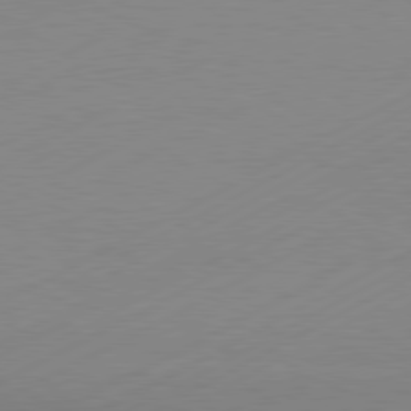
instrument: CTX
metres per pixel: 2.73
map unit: Hpe
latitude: -81.5399
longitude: 12.8408
